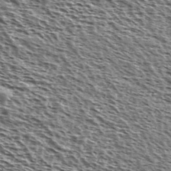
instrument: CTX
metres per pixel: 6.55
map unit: Ave
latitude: 38.0822
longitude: -110.5168
